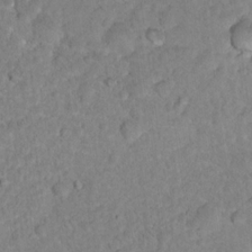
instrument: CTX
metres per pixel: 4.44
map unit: Nhu
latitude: 16.7057
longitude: -32.6302
